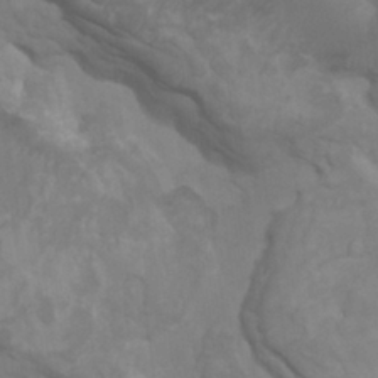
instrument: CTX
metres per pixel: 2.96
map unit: HNhu
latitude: 4.7435
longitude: -2.9702
